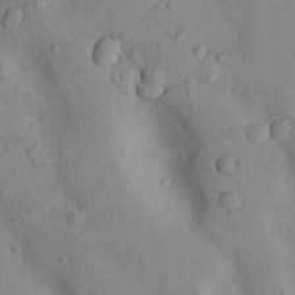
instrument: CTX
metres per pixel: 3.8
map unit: Nhu
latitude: 12.6869
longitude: -29.3670
